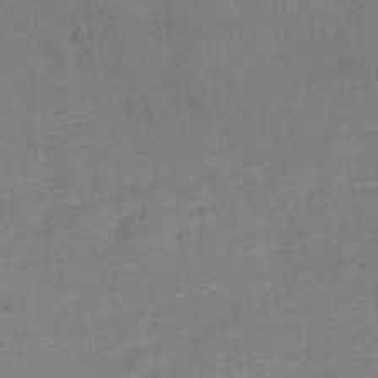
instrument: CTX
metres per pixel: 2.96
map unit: Hto
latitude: -0.5007
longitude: -34.2144
